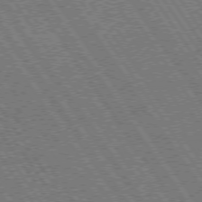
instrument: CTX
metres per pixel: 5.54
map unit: Hpe
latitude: 73.8017
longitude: -141.5938
